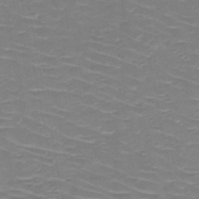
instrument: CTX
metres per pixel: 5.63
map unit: HNb
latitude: -49.7856
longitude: -47.2348
